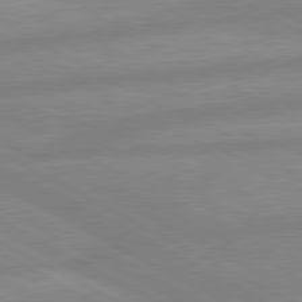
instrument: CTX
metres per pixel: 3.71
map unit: lApd
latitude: 80.5168
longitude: -168.8758
